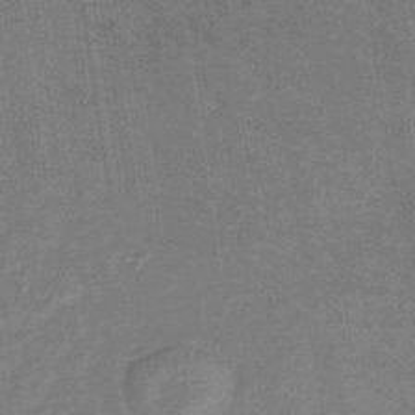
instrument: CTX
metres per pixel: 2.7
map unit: lHb
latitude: -41.0297
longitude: 75.5777
